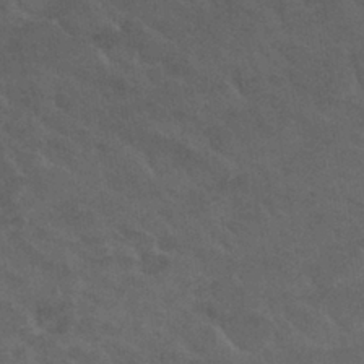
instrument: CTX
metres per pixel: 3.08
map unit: Nhu
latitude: 29.7449
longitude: -51.9717
